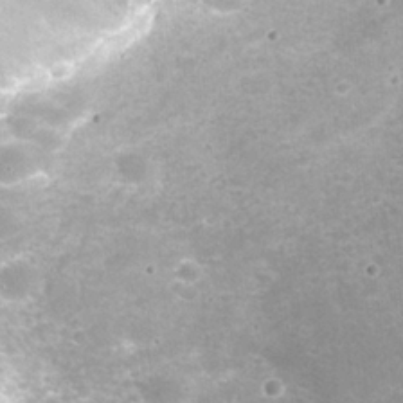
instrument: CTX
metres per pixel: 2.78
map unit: Nhu
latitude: 25.5560
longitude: -54.8569
